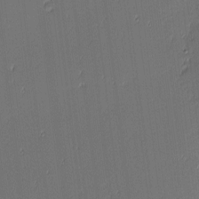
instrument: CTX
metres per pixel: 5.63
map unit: eHh
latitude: -3.6910
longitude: -82.9513
